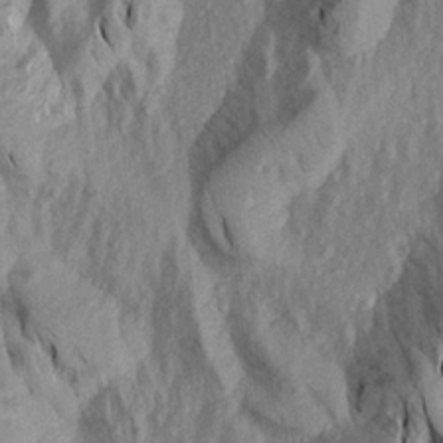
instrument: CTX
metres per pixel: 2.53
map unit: Aa
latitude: 19.2915
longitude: -145.9150
